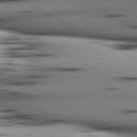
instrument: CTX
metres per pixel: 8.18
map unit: lApd
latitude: 80.4790
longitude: 156.7463
